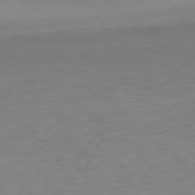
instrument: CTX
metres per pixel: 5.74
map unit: Ap
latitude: -78.3495
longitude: -87.2915
